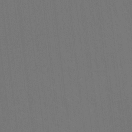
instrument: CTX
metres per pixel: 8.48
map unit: Ht
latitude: -9.0297
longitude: -38.8380
